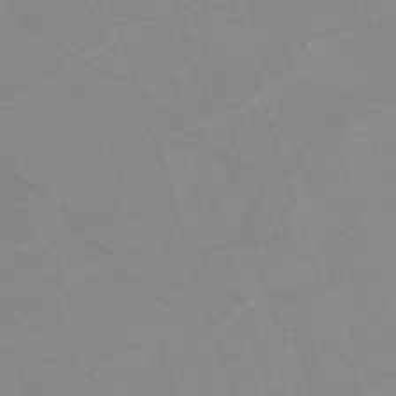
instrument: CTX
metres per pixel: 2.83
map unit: eHh
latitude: -64.0661
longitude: 52.5762
